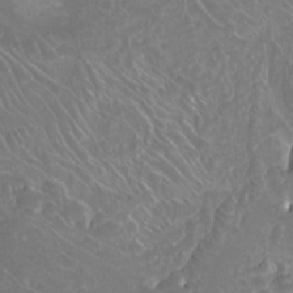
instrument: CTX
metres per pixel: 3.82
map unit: Nhu
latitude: -7.8044
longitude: -93.6882
